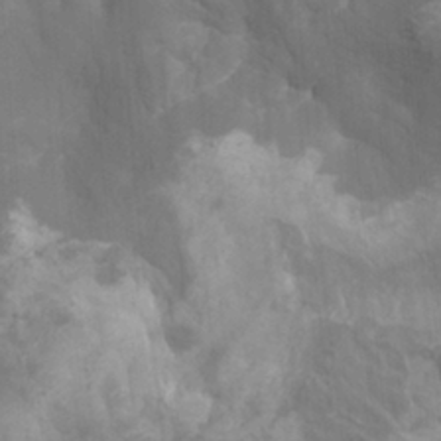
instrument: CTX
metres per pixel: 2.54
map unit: Nhu
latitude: -10.0472
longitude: -75.4615
